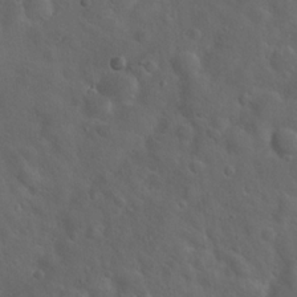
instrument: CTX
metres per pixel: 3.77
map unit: Hto
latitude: 18.1577
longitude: -53.3860
